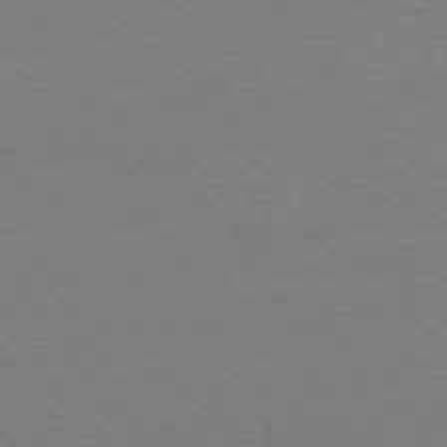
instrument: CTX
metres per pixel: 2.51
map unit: Ap
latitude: -76.1417
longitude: -60.5923
